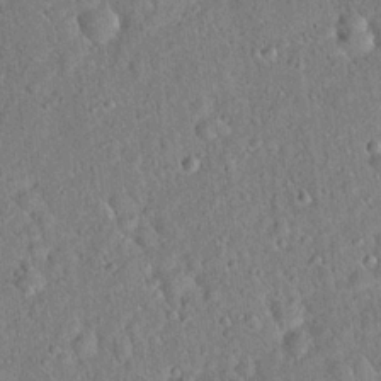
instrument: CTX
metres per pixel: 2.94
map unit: Hto
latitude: 18.5923
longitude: -52.7435
